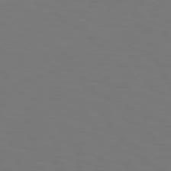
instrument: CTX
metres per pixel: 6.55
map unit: Hpe
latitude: 74.6491
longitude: -123.5560
